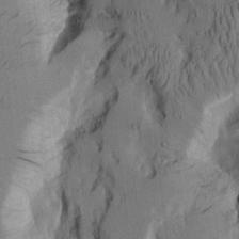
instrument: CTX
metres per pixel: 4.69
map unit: Aa
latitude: 8.7057
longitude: -127.2159
